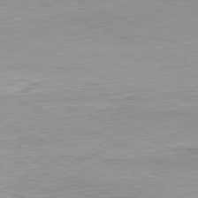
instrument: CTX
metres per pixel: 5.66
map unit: Ap
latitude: -82.1984
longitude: -76.9136
